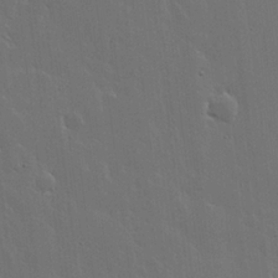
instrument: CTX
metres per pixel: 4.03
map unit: lHvf
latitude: 18.2144
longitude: -117.7261
